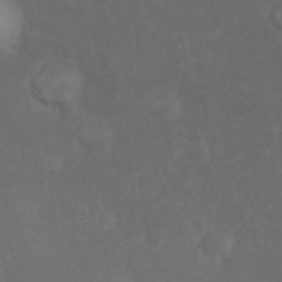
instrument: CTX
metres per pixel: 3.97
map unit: Nhu
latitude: 23.5182
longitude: -61.9150
